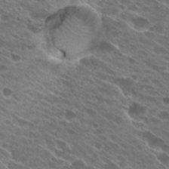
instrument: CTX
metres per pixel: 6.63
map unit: Hto
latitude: 27.2348
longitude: -42.5168
